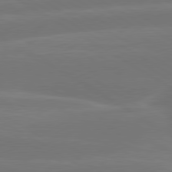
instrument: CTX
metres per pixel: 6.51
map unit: lApd
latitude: 79.9906
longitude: -150.8002
